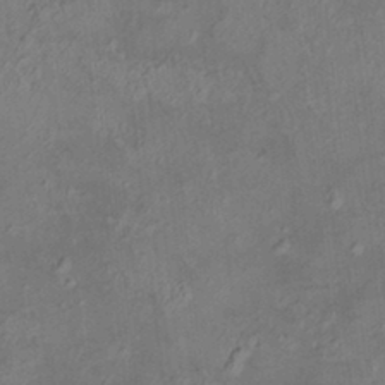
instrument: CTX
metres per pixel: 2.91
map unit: HNhu
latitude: 5.4804
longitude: 14.0661
